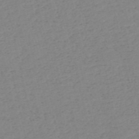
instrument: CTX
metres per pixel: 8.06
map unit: HNb
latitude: -53.8800
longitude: -39.1970
